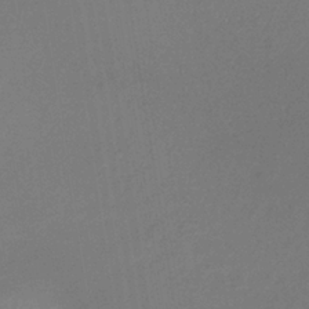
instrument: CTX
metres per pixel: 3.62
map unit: lHb
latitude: -35.7855
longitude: 67.7478
